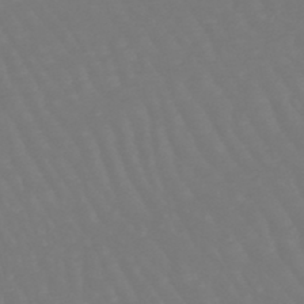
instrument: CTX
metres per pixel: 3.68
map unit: lHb
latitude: -47.1620
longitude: 76.0472
